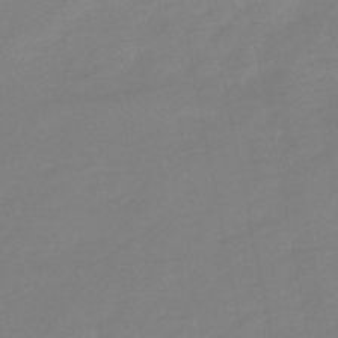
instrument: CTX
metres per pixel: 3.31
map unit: lHb
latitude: -49.3132
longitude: 79.6910
